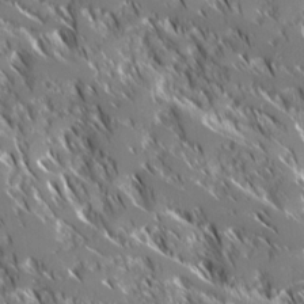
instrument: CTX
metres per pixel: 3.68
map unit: Ave
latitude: 16.9325
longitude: -130.2523
